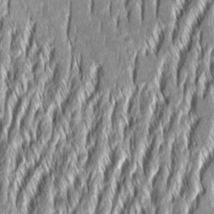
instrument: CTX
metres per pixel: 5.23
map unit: Aa
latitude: 8.1578
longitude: -131.9151
